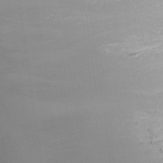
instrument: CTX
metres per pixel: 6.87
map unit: Nhu
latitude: -5.0297
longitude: -87.8205
